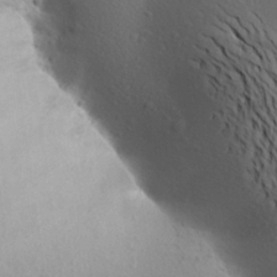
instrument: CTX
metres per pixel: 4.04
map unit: Aa
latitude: 24.5923
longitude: -148.1389
